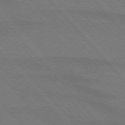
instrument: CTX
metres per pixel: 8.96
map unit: lApd
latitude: 75.2537
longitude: -81.3293
